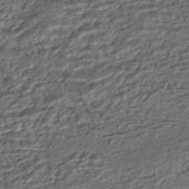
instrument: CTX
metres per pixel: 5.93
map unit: HNhu
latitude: -46.1228
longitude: 105.8044
